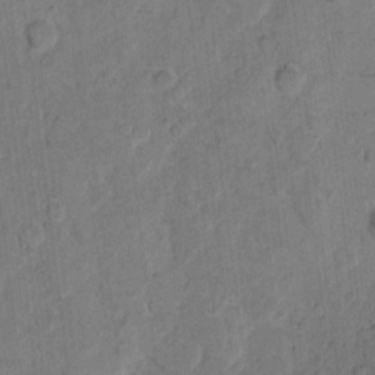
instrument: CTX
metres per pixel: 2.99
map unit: eHh
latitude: 11.3860
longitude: -64.7813
